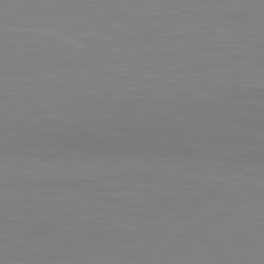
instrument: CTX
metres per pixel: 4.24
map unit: Hpe
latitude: 78.4601
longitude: -122.1389
